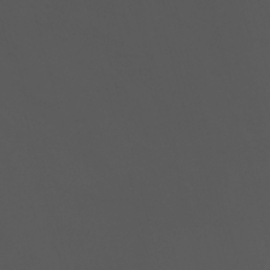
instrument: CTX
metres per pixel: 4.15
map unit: Nhu
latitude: -12.8975
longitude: -50.9135
